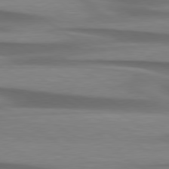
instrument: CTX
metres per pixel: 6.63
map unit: lApd
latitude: 79.5182
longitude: -87.4993
